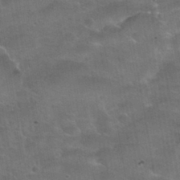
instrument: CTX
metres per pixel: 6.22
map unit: Nhu
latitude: 31.0081
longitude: -53.6316
